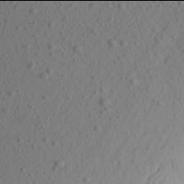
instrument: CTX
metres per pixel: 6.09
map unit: Aa
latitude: 21.9906
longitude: -145.1214
